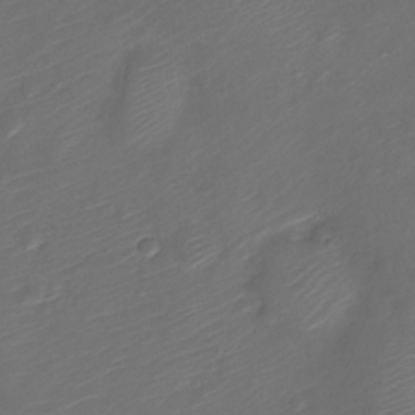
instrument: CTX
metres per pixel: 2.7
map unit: Nve
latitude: -20.4629
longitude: 107.1242
